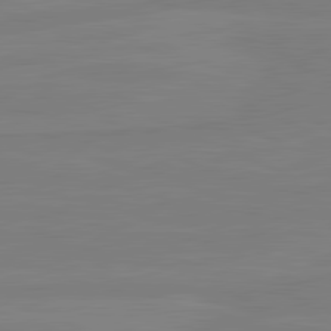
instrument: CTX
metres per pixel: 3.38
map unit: lApd
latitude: 81.5938
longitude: -177.9906
